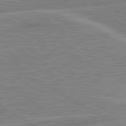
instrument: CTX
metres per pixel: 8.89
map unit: lApd
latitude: 80.8191
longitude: 124.2173
